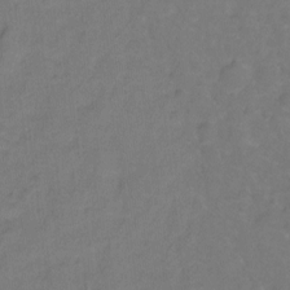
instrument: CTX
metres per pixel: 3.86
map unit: Hto
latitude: -2.0661
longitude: -34.2711
